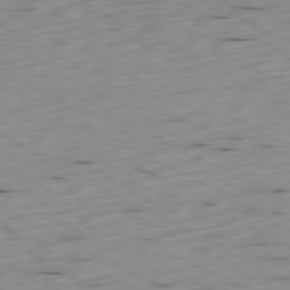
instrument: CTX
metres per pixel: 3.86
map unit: Ap
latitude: -80.6330
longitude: -70.4979
